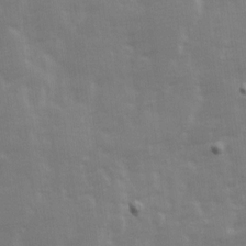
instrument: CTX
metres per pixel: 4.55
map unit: Ave
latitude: 13.2726
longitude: -103.8205
